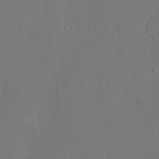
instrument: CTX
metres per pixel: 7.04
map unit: eHh
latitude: -7.8044
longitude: -69.2726
